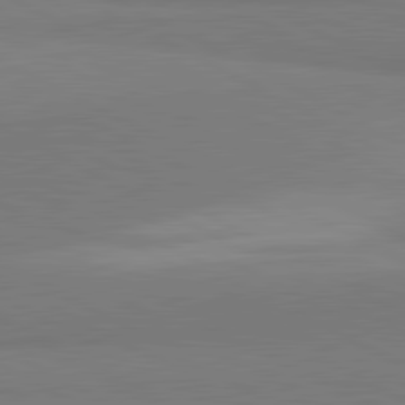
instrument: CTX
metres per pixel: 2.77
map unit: lApd
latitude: 81.6883
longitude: 159.3698
